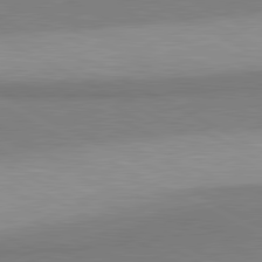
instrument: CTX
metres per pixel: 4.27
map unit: lApd
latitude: 81.0269
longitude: 158.1605
